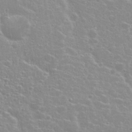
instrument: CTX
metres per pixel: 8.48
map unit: Nhu
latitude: 26.4601
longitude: -51.7449
